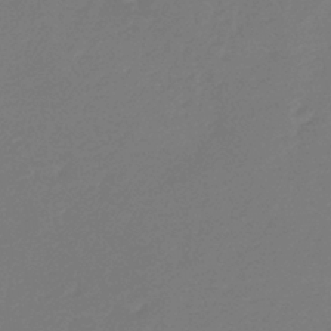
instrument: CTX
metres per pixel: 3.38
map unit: eHb
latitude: -36.9163
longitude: 78.5951
